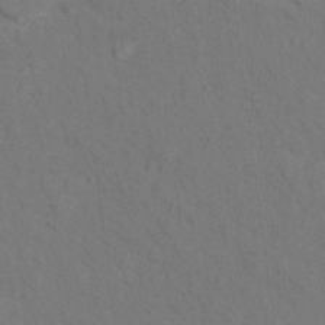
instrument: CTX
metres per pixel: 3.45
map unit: Hto
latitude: 15.4427
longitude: -36.1767
